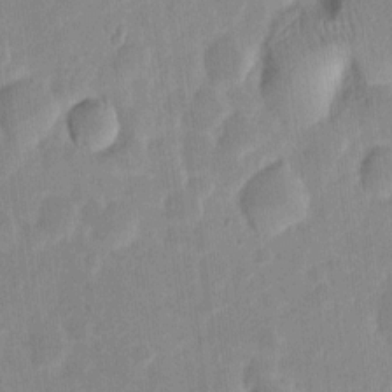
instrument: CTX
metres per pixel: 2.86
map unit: eHh
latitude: 6.4790
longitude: -70.3467
